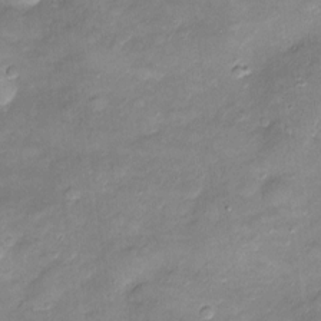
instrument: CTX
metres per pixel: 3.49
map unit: Htu
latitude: -5.4832
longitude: 157.5966
